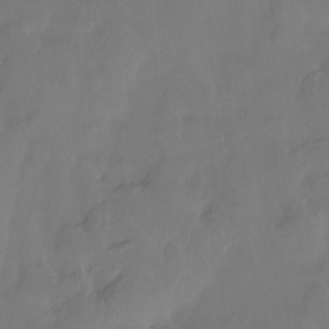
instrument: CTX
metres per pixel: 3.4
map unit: Htu
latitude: -14.1984
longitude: -46.6680
